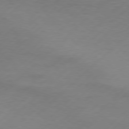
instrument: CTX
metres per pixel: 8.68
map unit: Hpe
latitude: 76.7057
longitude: -163.8584
